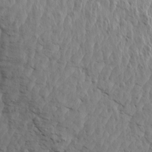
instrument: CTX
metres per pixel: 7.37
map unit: Aa
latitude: 14.2712
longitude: -141.5938
